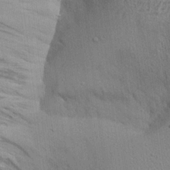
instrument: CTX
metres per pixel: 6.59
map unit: Aa
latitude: 22.1389
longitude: -144.3845
